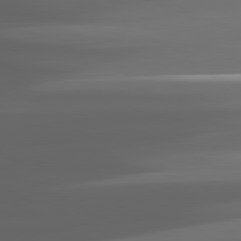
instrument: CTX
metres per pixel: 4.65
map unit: lApd
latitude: 81.0080
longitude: -140.0822
